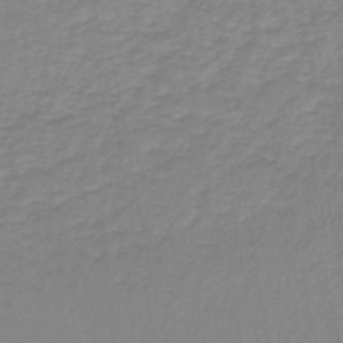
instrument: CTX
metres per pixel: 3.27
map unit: lHb
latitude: -41.7666
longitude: 63.2754
